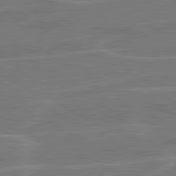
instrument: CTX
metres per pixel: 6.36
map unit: lApd
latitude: 81.0269
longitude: 121.3887
